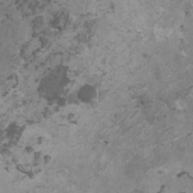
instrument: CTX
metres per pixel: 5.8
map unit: HNhu
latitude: 2.1011
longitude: 3.2942
